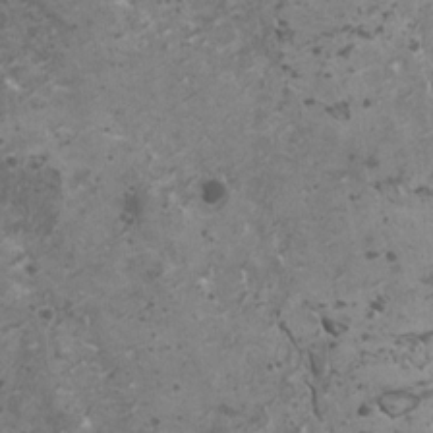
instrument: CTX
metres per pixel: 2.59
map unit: HNhu
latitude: 0.1200
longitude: 2.8030
